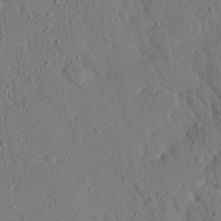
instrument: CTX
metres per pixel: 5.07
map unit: eHh
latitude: 25.2537
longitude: -79.8395
